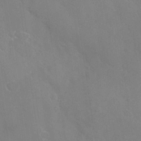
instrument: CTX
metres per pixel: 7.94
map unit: Nhu
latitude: -29.7856
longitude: -61.9717
